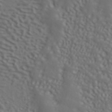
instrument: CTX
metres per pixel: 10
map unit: ANa
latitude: 40.8380
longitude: 53.8044
